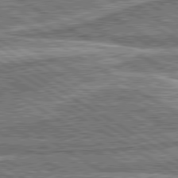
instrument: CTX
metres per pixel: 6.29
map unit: lApd
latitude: 80.4601
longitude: 172.9164
